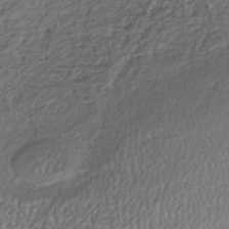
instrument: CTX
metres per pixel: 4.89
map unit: HNhu
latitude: -43.7288
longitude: 96.3495
